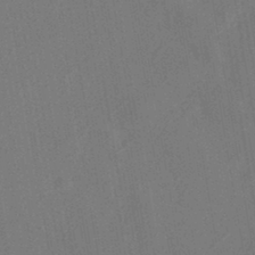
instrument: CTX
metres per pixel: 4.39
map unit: HNhu
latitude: -43.1242
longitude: 91.7478
